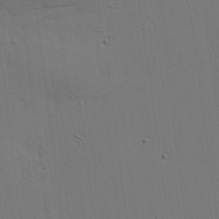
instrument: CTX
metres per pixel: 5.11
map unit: HNhu
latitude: 10.4223
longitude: 23.2565
